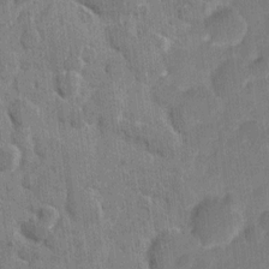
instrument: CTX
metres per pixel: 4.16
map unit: eHh
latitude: 9.0648
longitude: -65.9339
